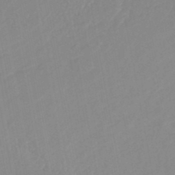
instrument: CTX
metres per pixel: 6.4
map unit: HNhu
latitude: -46.7085
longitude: 93.4454
